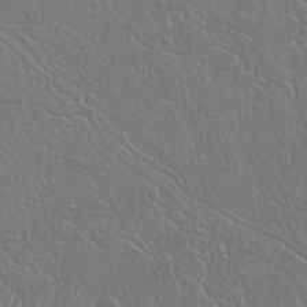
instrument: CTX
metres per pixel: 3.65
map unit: Nhu
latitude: 25.0647
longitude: -59.3482
